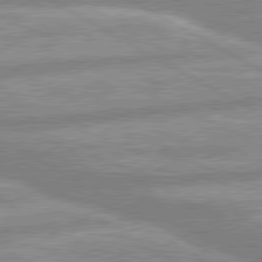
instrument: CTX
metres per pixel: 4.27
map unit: lApd
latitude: 80.1578
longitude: -166.6679
